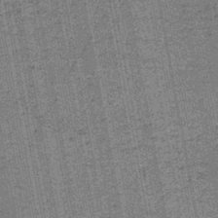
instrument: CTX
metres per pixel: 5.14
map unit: lHb
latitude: -44.5952
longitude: 58.1983
